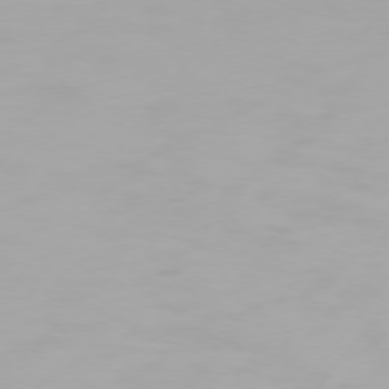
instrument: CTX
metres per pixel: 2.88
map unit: Hpe
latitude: 74.2145
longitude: -129.4048
